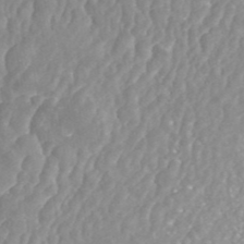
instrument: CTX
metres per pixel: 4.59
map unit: ANa
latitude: 43.5938
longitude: 28.5952
